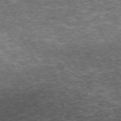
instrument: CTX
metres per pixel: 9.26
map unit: Hpe
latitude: -71.7100
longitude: 14.0850
